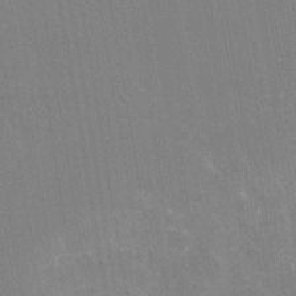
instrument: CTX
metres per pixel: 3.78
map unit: Nhe
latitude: -28.4440
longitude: -110.2145
